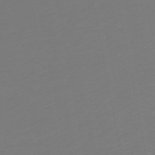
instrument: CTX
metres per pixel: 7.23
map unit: lHb
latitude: -49.7100
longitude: 82.5951
